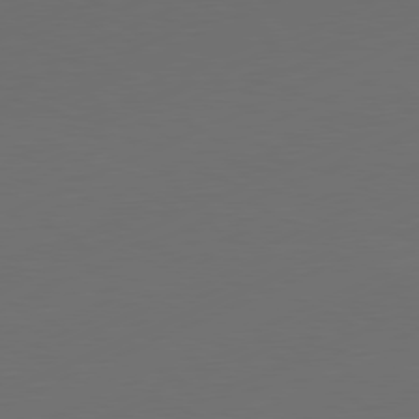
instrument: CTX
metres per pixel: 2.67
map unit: Ap
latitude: -81.6155
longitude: -85.2348
